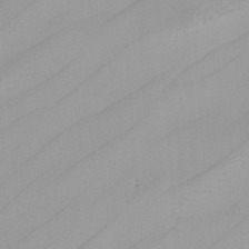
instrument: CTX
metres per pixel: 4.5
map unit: Nhu
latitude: -6.0472
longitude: -90.2523
